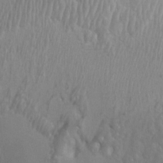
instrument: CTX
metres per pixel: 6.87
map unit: Ht
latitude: -2.5573
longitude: -15.9717
